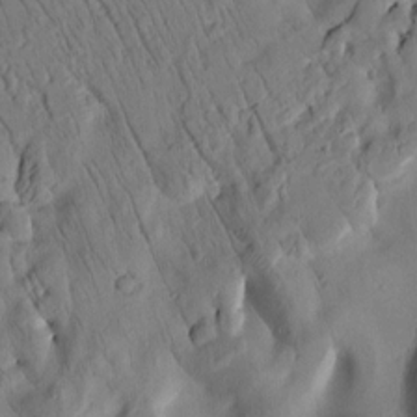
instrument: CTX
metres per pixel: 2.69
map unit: Htu
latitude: 3.0080
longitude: 178.7463
